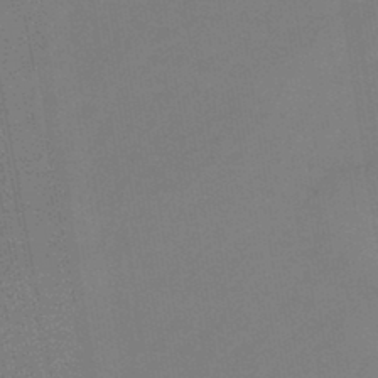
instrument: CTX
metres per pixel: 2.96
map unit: eHb
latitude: -44.8219
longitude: 87.4077
